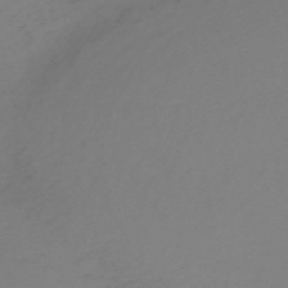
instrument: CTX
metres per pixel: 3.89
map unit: eHh
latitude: -54.7463
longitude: -91.5560
